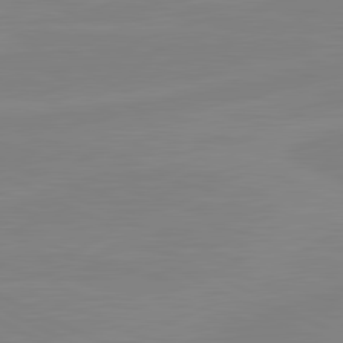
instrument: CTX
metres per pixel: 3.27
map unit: lApd
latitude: 81.2726
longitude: -177.1214
